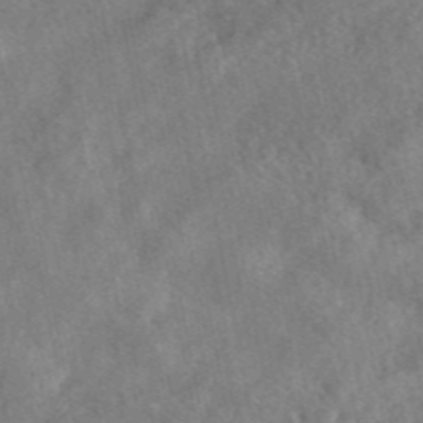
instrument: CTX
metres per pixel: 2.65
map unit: eAb
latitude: 46.0255
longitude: 127.5210
